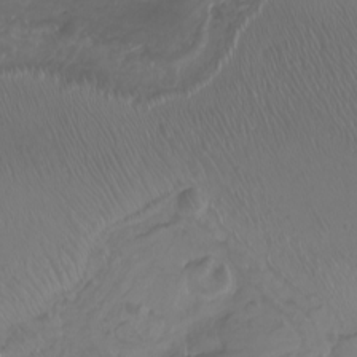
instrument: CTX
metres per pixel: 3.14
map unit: Nhu
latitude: -8.2928
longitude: -93.3859
